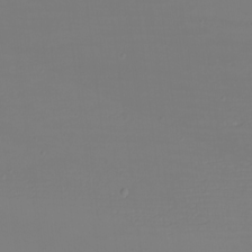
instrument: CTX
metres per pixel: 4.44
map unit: eHh
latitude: -5.8989
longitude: -83.8016
